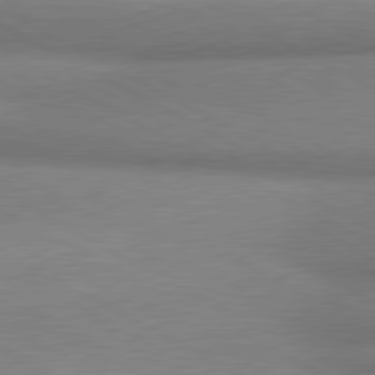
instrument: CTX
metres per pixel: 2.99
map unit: lApd
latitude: 80.5735
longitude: 165.4455
